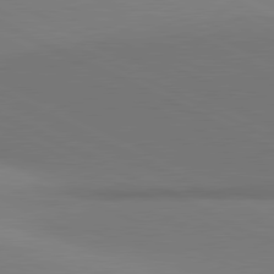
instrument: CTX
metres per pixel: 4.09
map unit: lApd
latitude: 81.2159
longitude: 145.1809
